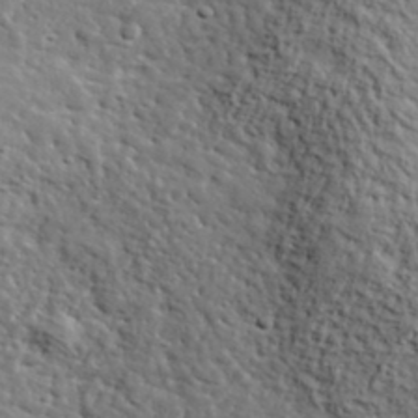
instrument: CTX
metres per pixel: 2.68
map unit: lHvf
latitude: 36.0444
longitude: -86.0633
